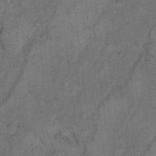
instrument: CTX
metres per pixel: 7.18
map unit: Hto
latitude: 8.1389
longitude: -59.7639
